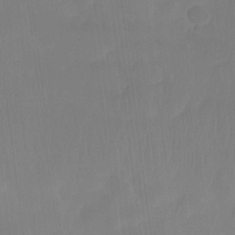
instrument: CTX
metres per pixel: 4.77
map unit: Htu
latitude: -14.7275
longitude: -46.0822
